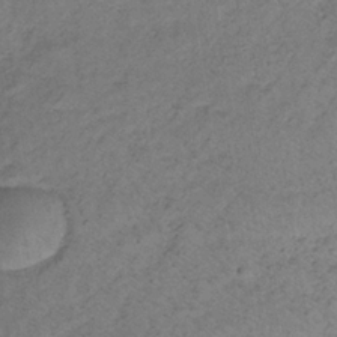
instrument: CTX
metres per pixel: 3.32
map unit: lHb
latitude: -33.0487
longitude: 66.1795
